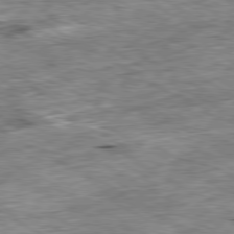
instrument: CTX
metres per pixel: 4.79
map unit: Ap
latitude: -80.6330
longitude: -90.0444
